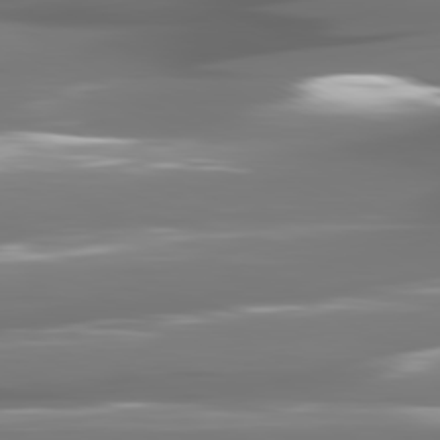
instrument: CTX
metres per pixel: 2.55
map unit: lApd
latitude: 81.1403
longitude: -140.9324
